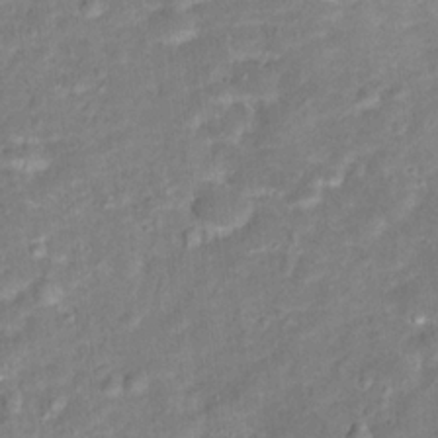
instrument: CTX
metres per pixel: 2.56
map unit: Hto
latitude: 16.5735
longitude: -42.4223
